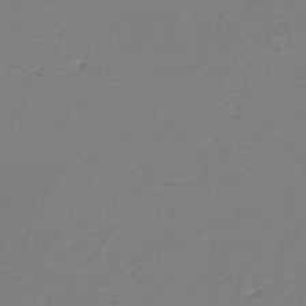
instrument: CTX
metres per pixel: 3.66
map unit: eHh
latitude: -42.9352
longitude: -33.0081
